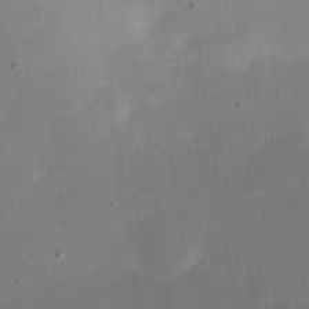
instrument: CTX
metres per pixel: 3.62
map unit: eHh
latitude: 24.9135
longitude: -67.9717
